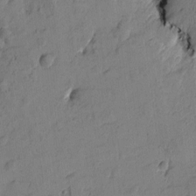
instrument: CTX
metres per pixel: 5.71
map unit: Htu
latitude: -3.1809
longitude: -176.0633
